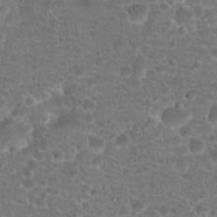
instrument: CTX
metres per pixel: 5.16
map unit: Hto
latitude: 18.6868
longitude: -40.6490
